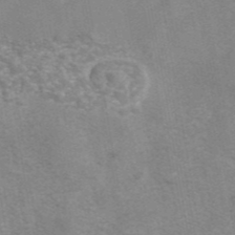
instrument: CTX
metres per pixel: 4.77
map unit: eAb
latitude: 42.2334
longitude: 106.9731
